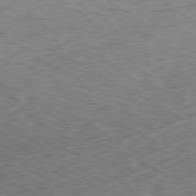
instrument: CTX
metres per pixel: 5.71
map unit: Ap
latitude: -79.8800
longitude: -72.2145
